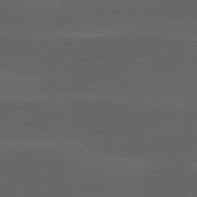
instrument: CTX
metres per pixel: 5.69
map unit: lApd
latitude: 80.3656
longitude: -88.8947
